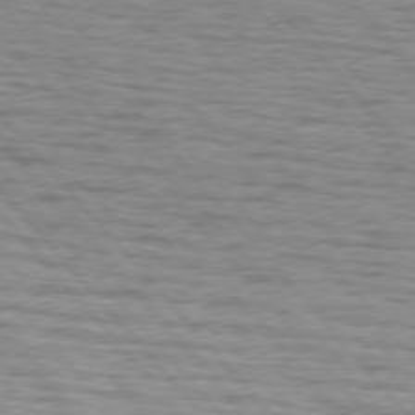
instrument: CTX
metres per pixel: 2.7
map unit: lApd
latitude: 75.6505
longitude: -82.6868
